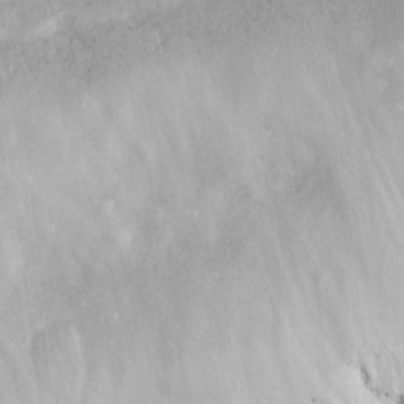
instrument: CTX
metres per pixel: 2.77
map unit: Ave
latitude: 10.8380
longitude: -104.5357
